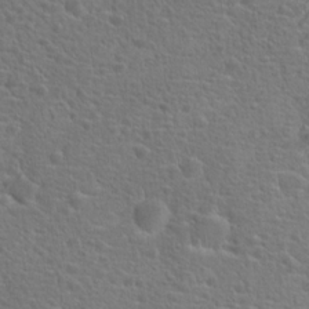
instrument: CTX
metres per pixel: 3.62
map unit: Hto
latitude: 18.4223
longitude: -41.8772
